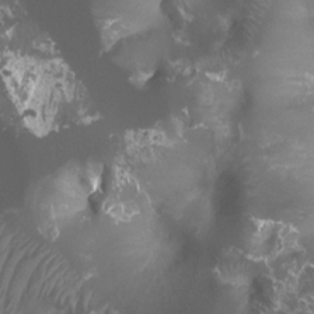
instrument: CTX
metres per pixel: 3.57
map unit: Htu
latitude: 3.8772
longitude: -20.3090
